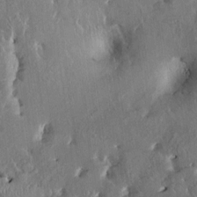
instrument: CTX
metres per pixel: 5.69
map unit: HNhu
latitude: 2.1766
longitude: 8.3306
